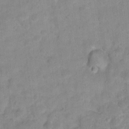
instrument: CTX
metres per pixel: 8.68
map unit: Hto
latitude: 16.4790
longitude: -38.5735
